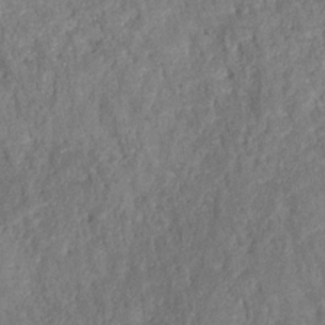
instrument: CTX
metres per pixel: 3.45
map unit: HNhu
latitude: -28.1606
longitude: 74.2740
